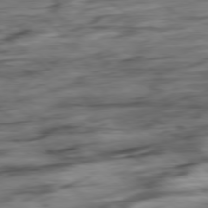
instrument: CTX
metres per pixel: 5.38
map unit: Hpe
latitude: -78.8219
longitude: -18.8380
